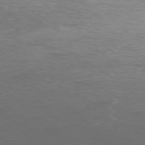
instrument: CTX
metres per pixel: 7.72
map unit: Ap
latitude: -75.7289
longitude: -68.1200
